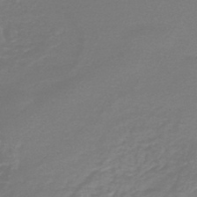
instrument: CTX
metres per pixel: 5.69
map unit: HNb
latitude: -47.0297
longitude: 53.0486
